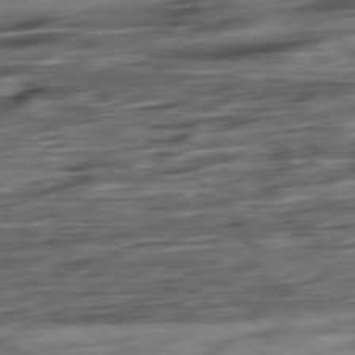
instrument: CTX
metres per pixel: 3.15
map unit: Hpe
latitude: -78.9541
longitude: -17.5938
